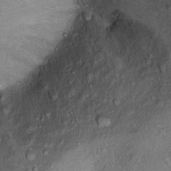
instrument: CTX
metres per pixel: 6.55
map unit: Ht
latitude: 12.1956
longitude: -39.2159
